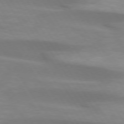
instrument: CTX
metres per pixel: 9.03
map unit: lApd
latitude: 74.4412
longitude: -50.3467
